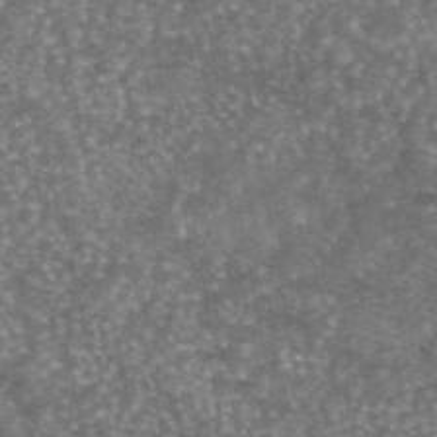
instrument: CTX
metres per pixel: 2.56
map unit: eAb
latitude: 46.5735
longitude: 123.3888
